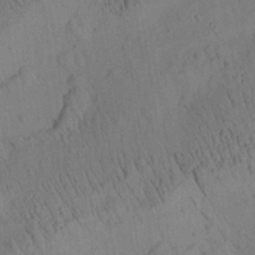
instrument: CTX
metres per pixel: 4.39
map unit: Aa
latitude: 26.6680
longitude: -142.0633
